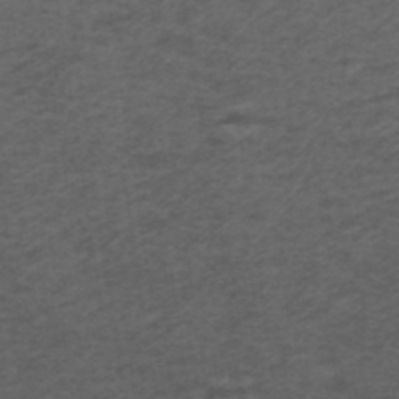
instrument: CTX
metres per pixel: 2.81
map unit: ANa
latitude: 39.0080
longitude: 23.0487
